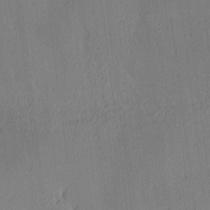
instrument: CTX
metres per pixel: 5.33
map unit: Ave
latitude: 3.8961
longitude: -114.4034
